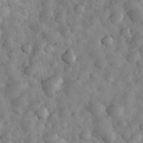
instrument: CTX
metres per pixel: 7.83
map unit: eHh
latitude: 33.8583
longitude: -68.8002
